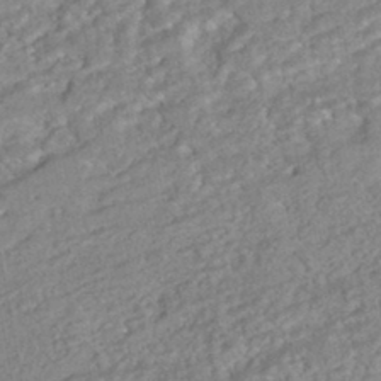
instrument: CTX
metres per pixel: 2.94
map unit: HNhu
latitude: -44.0661
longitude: 100.1416
